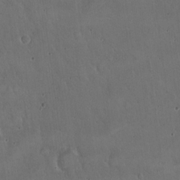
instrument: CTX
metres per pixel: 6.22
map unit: Hto
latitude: 17.0647
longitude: -59.5371
